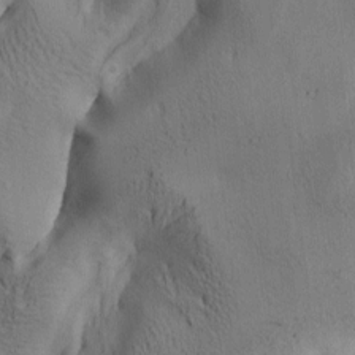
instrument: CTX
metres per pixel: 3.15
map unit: lAa
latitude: 5.6883
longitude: -114.0633
